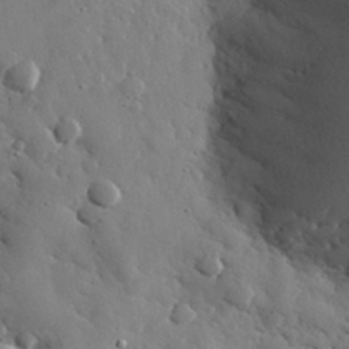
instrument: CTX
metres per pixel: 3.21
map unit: eHh
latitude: 30.6869
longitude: -80.7813
